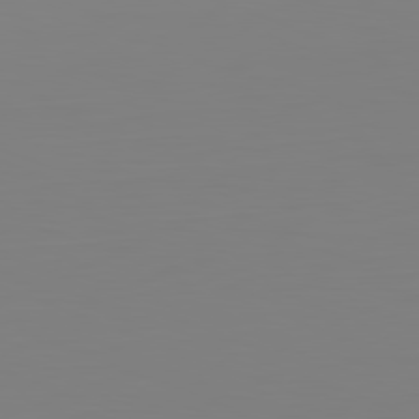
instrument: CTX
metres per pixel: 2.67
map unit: Hpe
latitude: -82.0661
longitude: 8.5574
